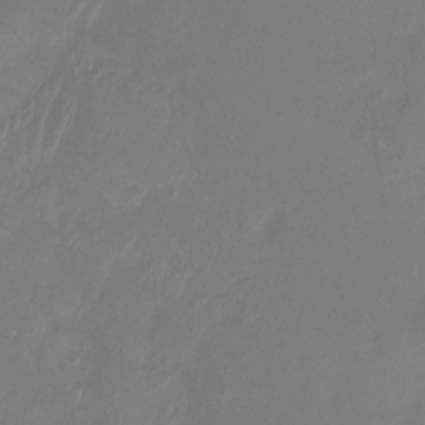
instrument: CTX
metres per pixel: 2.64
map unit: Htu
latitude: -14.2362
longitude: -49.2537
